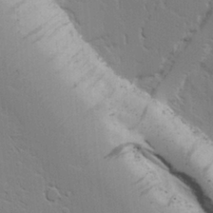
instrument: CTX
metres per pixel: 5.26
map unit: Aa
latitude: 19.5938
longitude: -126.5168
